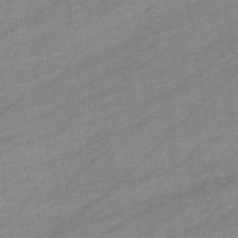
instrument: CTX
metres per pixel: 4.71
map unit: eHb
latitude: -37.2565
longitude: 78.1605
